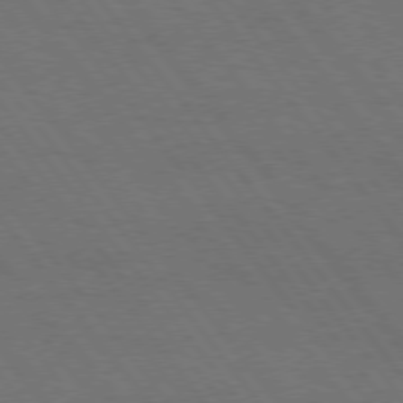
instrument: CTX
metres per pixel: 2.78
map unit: Hpe
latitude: 75.1970
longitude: -137.9150
